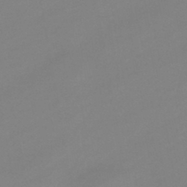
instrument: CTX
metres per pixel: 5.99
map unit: eHb
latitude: -44.7463
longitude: 85.6910
